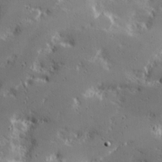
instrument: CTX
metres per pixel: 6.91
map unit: Hve
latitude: 25.6504
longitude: -92.8191
